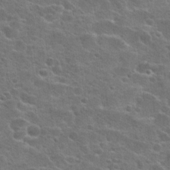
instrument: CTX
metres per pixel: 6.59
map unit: Hto
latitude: 23.8583
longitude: -47.0837
